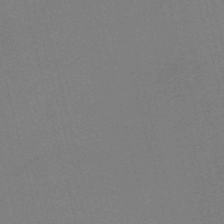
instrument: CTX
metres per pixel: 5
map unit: HNb
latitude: -52.0850
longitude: -46.9514
